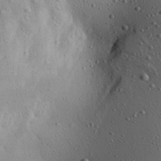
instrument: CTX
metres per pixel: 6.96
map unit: Aa
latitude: 22.2711
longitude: -140.2144
